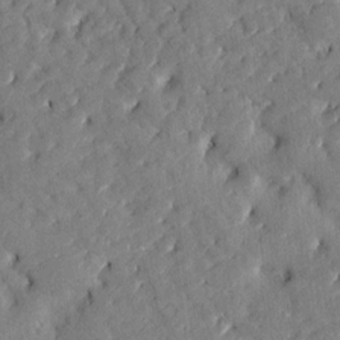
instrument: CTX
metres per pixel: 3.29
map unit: Htu
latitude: 0.5734
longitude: 179.6533
